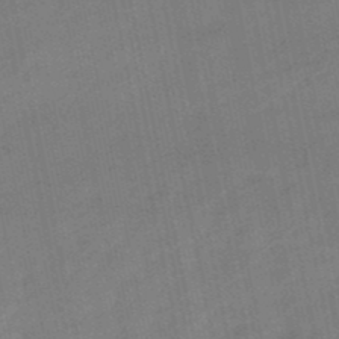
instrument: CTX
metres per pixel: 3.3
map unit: lHb
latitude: -49.7667
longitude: 80.4251
